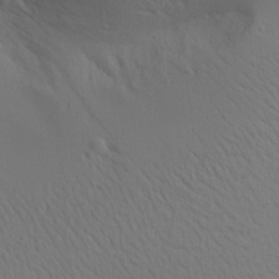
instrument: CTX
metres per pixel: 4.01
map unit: Aa
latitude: 18.8002
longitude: -142.1200
